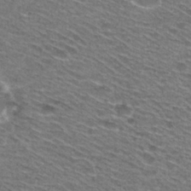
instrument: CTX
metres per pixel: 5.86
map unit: Hto
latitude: 29.2159
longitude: -47.1592
